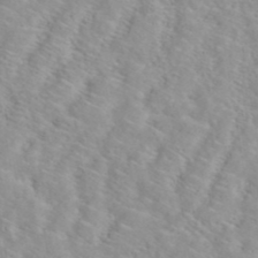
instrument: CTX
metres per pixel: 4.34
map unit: ANa
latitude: 40.5356
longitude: 28.7652
